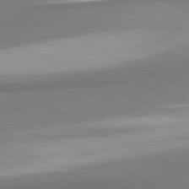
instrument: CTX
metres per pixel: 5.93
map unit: lApd
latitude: 81.2537
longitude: 167.0297
